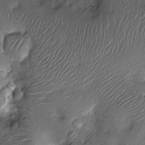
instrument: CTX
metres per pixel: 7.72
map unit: Nhu
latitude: -13.4077
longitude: -23.0458
